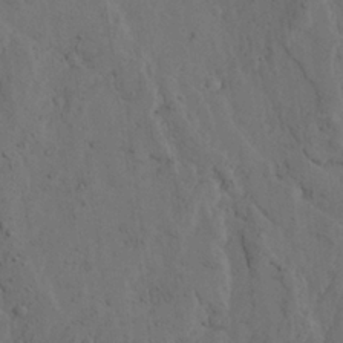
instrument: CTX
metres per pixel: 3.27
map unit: Ave
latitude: 23.5560
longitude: -134.7246
